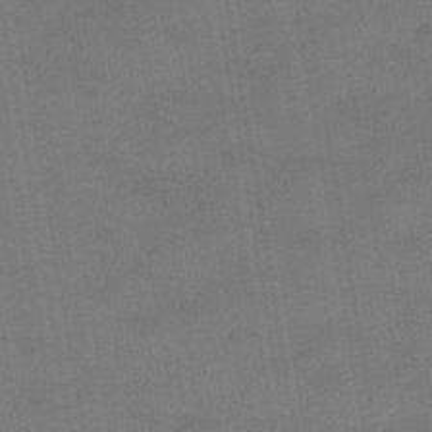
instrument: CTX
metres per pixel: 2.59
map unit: eHb
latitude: -39.5210
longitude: 82.8786
